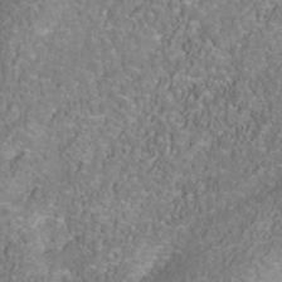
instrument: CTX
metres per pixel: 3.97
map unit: Nhu
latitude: -41.4454
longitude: -83.9717
